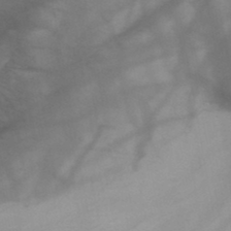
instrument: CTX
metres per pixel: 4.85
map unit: HNb
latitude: -45.9367
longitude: -41.0458
